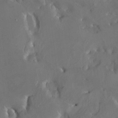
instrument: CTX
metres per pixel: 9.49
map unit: HNhu
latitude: 4.7813
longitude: 13.5210
